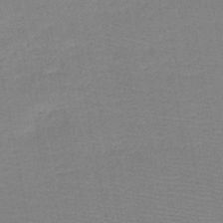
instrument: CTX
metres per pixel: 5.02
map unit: HNb
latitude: -49.0109
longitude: -43.4049
